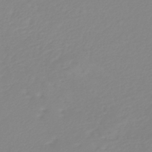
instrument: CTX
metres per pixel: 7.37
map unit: lHb
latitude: -44.1039
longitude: 75.8612
